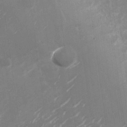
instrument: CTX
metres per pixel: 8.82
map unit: Nhu
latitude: -27.5777
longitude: -74.7435
